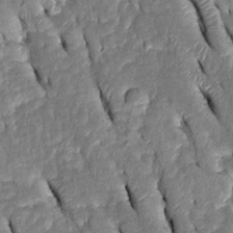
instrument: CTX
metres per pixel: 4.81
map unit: Htu
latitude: -0.3685
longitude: 149.7100
